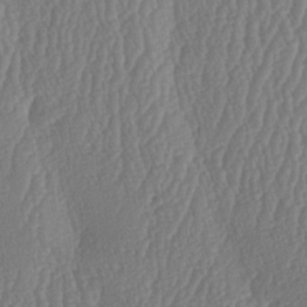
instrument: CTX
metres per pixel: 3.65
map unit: lAa
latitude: -7.0297
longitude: -130.1011
